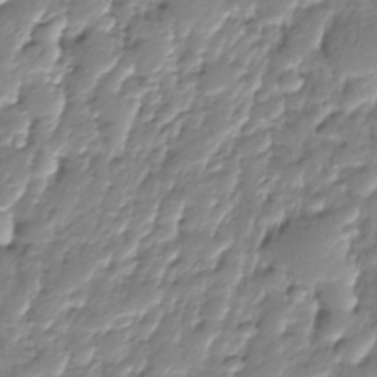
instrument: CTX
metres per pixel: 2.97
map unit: Nhe
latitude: -37.6155
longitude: -148.0633
